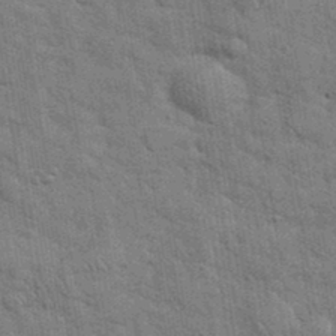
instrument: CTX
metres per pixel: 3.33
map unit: eHh
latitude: 36.8002
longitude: -65.6883
